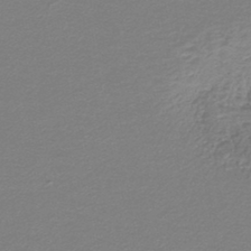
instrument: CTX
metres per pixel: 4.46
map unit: lHb
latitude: -43.7288
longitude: 65.6911
